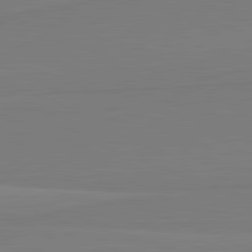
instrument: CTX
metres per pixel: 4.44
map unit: lApd
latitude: 82.0444
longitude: 165.6155
